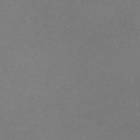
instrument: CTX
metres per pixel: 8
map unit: lHb
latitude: -38.4440
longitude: 72.9164
